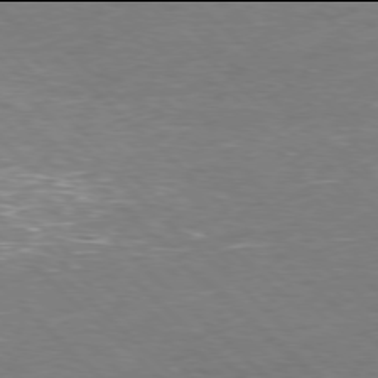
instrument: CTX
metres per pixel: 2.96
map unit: Hpe
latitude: -78.0094
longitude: 15.2943
